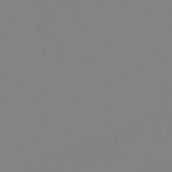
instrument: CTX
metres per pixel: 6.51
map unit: lHb
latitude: -49.5022
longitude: 81.9367
